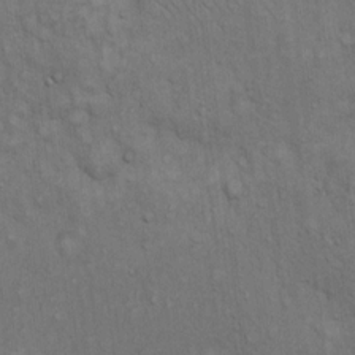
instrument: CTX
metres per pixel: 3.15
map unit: Hto
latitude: 12.4979
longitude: -60.5168
